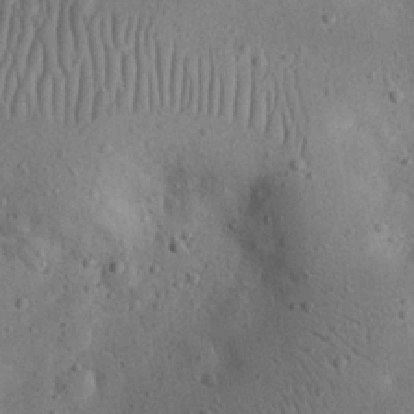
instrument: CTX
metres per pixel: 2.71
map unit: eHh
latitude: 24.1955
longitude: -68.2523
